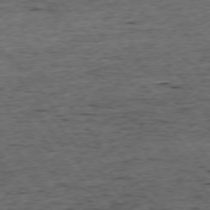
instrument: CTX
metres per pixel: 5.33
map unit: Ap
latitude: -75.8045
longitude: -92.5923
